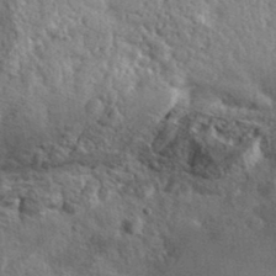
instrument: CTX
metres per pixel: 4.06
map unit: lHvf
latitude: 36.2145
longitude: -89.9717
